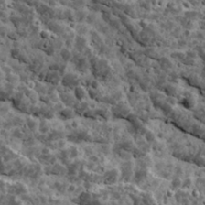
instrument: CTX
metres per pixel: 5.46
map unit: Ave
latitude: 17.8205
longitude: -134.5545
